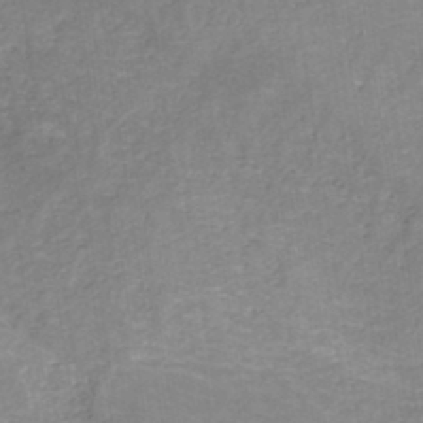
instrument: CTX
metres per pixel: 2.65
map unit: HNb
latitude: -45.6344
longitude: -45.4237
